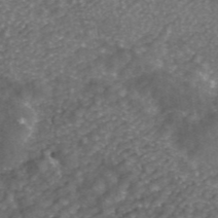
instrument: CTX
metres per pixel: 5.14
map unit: ANa
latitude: 43.8394
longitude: 24.9542
